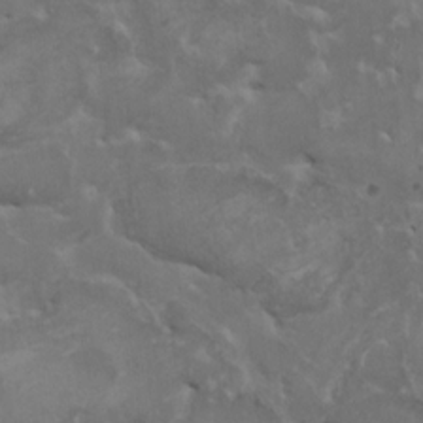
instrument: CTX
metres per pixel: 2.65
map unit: HNhu
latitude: 4.6490
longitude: -4.1011
